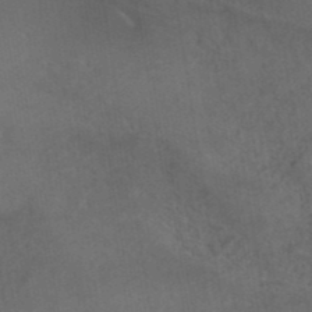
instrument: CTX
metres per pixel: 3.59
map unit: ANa
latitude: 39.4426
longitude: 29.3510
